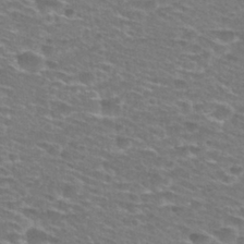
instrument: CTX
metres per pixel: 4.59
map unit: Hto
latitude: 28.4034
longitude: -48.8758
